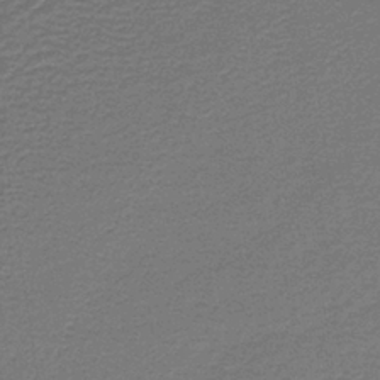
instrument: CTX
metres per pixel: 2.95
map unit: lHb
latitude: -38.2740
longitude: 57.0108
